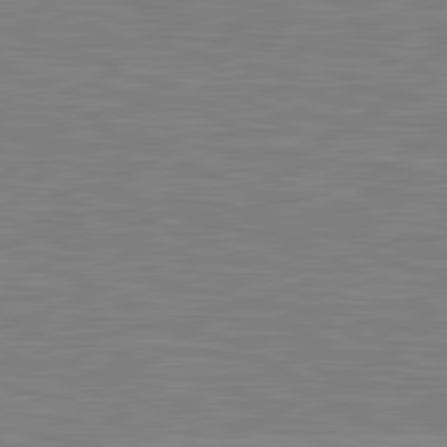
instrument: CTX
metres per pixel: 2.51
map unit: lApd
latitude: 81.1214
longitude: -168.9892
